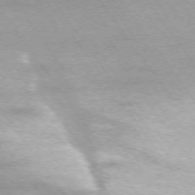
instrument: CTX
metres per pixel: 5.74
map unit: Ap
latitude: -74.8597
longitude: -75.4993
